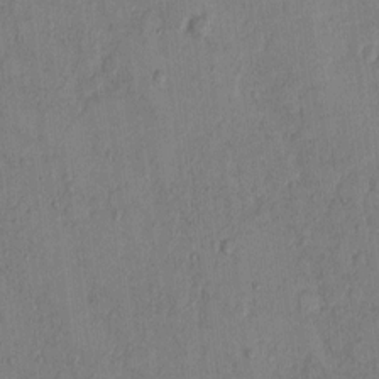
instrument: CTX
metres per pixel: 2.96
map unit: Hto
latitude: 8.4979
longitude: -58.3656
